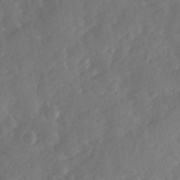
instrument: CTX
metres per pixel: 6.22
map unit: Ave
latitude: 11.8961
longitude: -102.6490
